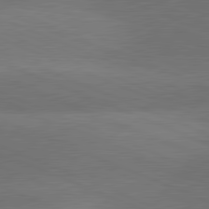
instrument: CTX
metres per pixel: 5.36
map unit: lApd
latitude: 81.4804
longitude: 137.2187
